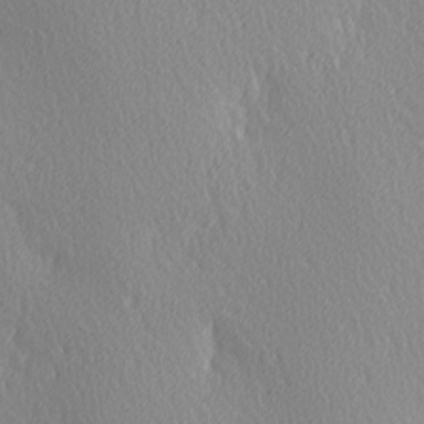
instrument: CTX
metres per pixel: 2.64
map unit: Ave
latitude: 3.2726
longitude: -112.5168
